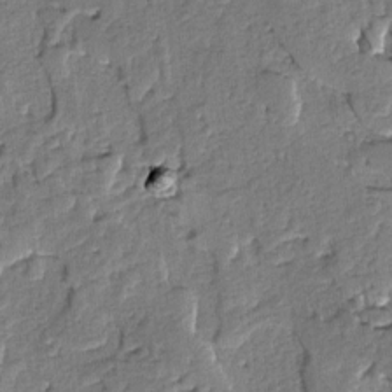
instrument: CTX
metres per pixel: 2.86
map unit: lAvf
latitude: -5.3698
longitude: -113.5182
